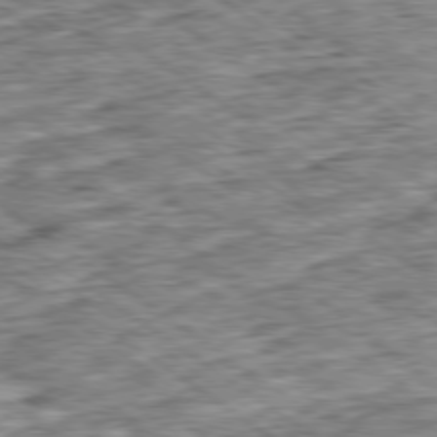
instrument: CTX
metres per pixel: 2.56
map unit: Ap
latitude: -79.6155
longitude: -75.8583
